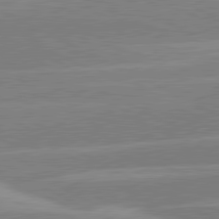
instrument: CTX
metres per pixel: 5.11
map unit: lApd
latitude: 80.9325
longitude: -124.8946
